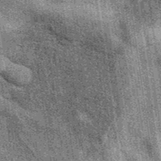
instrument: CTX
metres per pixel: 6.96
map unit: eAb
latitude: 39.3671
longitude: 107.4454
